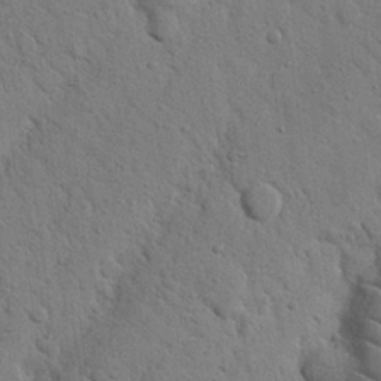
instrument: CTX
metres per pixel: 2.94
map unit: Nhu
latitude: 21.0081
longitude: -76.8002
